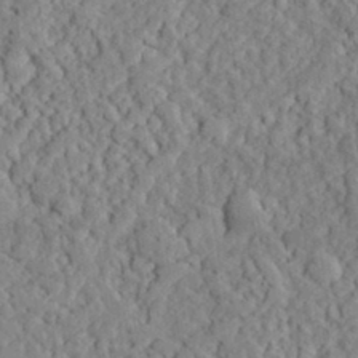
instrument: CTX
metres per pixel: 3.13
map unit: lHvf
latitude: 33.6505
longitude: -91.8016
